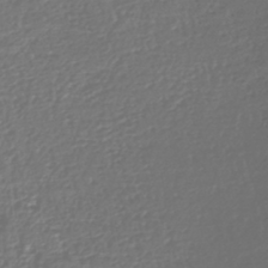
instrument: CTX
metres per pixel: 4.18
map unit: HNhu
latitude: -43.8233
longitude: 100.7841
